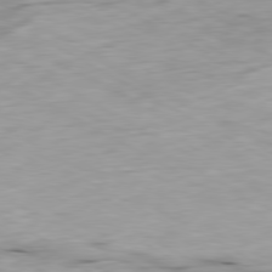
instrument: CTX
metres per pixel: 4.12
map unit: Ap
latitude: -80.5763
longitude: -83.8205
